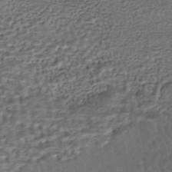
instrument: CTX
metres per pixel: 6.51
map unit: HNhu
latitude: -45.5777
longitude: 106.5007
